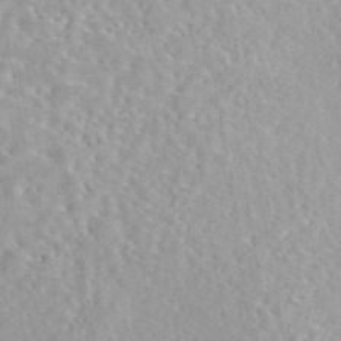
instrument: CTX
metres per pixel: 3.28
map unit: eAb
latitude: 44.0255
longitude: 115.8044
